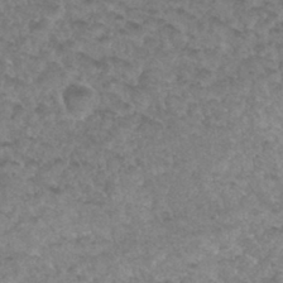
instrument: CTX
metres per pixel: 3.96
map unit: Hto
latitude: 33.0458
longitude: -49.4426
